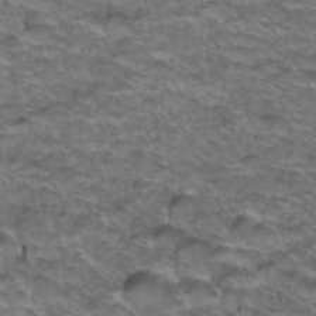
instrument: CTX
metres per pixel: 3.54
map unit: Hto
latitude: 38.1389
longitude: -43.7072
